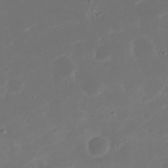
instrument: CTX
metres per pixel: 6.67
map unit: Nhu
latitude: 21.2348
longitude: -72.4979
